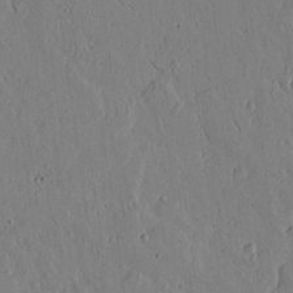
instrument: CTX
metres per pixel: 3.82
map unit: lAvf
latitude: 15.6505
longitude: -125.6127
